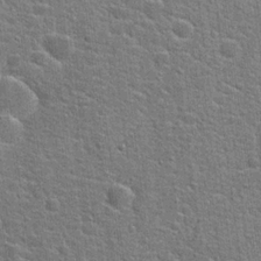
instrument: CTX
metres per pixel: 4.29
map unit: Hto
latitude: 22.0822
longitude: -43.9906
